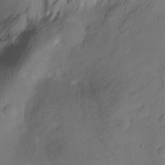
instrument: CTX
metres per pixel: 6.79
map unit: Ht
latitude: -8.5574
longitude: -36.6113
